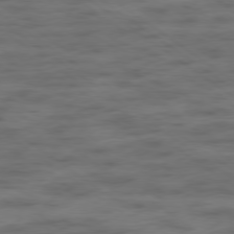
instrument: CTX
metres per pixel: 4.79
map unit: Hpe
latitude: -79.2565
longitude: -22.3278
